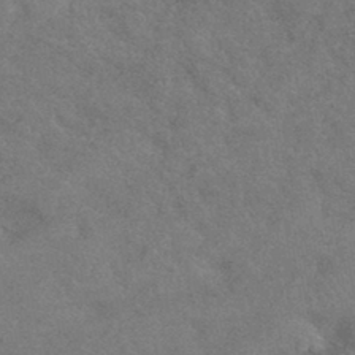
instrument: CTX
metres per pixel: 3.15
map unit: HNhu
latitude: -43.1431
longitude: 92.6896
